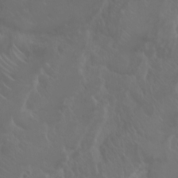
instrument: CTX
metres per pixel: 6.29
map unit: Nhu
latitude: 23.1025
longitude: -64.6301
